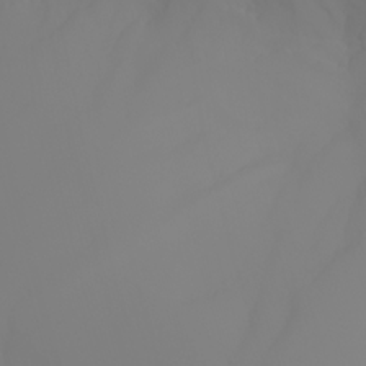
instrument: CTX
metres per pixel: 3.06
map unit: Aa
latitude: -6.6707
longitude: -85.0459
